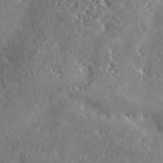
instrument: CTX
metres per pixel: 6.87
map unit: ANa
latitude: 42.1200
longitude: 53.1242
